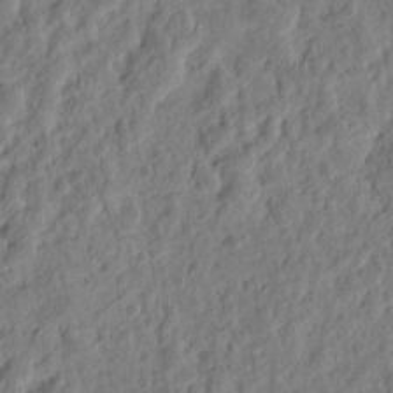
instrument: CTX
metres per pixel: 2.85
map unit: eHh
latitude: 9.4427
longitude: -74.1578
